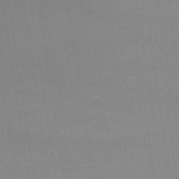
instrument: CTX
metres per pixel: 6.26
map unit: lHb
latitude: -47.6155
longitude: 67.3132
